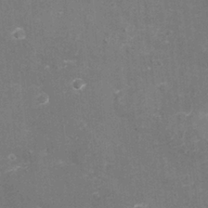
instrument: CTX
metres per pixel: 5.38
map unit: eHh
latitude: -3.4832
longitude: -75.3482
